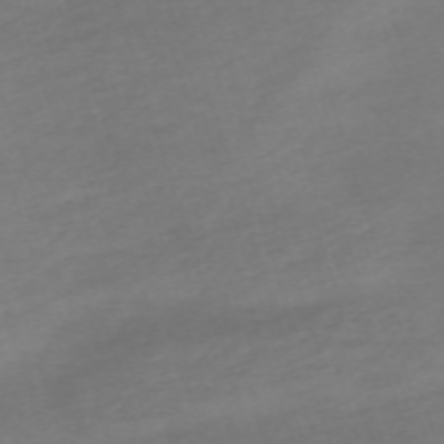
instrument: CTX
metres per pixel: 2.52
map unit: eHh
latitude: -63.0864
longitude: 53.2187
